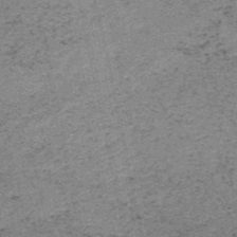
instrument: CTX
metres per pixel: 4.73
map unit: HNb
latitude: -50.9542
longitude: -51.6693
